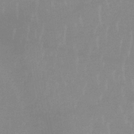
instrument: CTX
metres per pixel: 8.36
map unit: lHb
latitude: -34.1606
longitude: 69.9556
